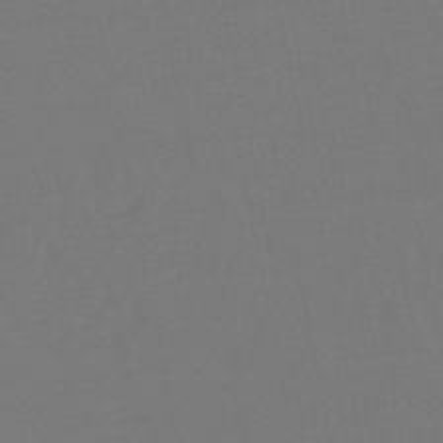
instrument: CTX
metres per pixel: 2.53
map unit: lHb
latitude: -47.8044
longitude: 64.5763
